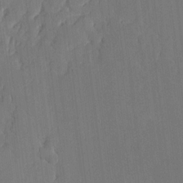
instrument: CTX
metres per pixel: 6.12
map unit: lHvf
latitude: 18.6868
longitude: -112.7246
